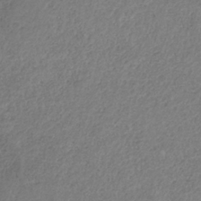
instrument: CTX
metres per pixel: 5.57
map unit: HNb
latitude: -33.3321
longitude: 56.2550
